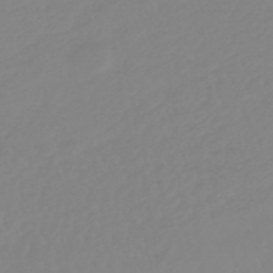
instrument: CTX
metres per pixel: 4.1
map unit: lHb
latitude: -45.0864
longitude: 79.3509
